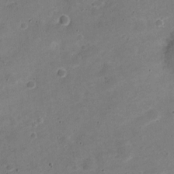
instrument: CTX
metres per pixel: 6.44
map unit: Nve
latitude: -22.2551
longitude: 104.8219
